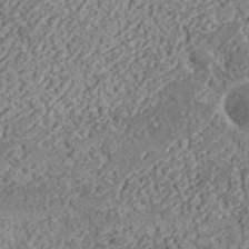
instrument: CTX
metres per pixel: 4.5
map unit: lHvf
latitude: 37.6694
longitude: -91.3860
